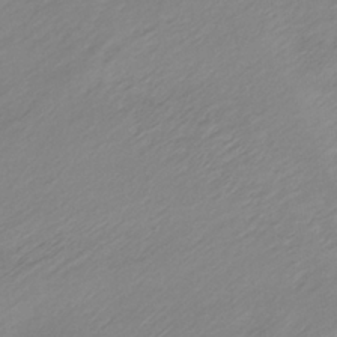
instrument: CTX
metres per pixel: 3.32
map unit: HNb
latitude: -33.9745
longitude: 64.2173
